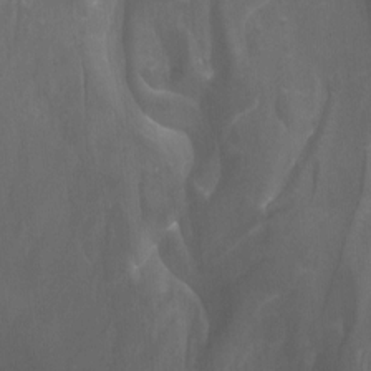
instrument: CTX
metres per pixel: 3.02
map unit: Nhu
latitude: -12.7085
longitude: -65.8773
